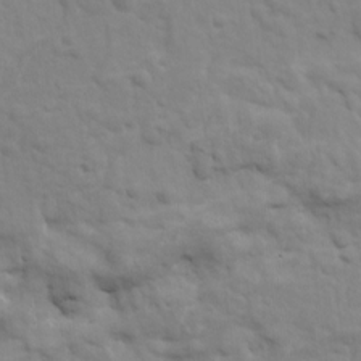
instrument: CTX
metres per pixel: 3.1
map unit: Ave
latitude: 18.5923
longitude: -133.2159
